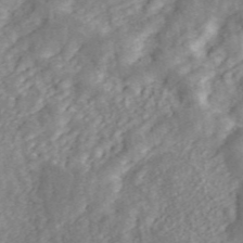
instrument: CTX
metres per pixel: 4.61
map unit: ANa
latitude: 45.8961
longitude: 23.8989
